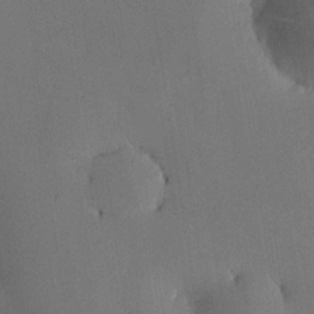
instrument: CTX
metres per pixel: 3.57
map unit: HNhu
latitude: 9.3671
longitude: 15.9178
